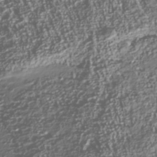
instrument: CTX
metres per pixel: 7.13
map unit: Nhu
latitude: -39.9556
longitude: -82.8380
